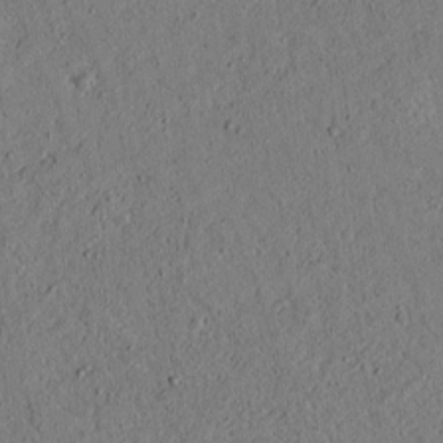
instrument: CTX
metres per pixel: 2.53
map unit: lAvf
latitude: 4.7813
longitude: 167.5588
